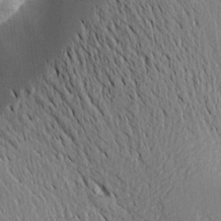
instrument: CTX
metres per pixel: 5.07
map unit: Aa
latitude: 15.5560
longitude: -148.0633
